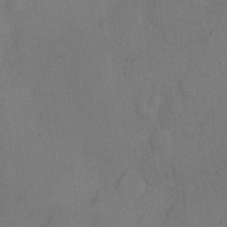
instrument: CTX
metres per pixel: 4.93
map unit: eHh
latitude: 9.9528
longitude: -63.0081
